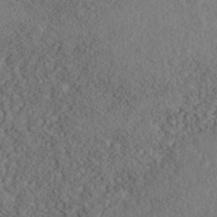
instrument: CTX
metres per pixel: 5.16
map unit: Nhe
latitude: -40.6518
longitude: -110.8947
